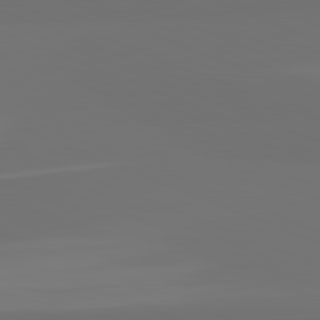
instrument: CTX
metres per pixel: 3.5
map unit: lApd
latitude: 82.3089
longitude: 155.4266
